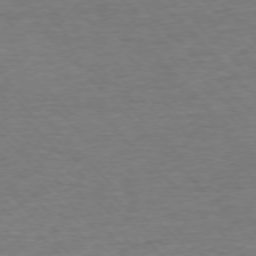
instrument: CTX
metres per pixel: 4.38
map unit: Ap
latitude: -76.7841
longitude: -95.1970
